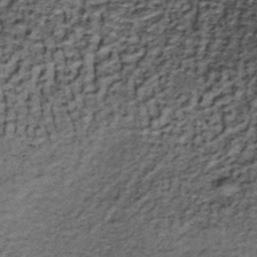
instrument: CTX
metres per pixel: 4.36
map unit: lHb
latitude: -39.2376
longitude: 66.3307
